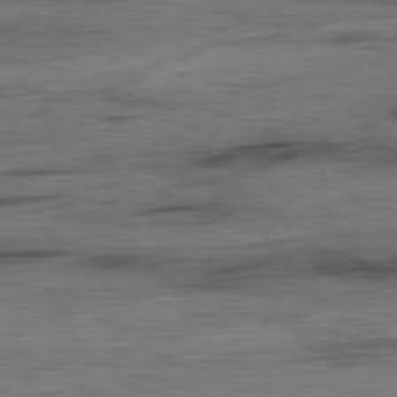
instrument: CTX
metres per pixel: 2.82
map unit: Ap
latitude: -81.8423
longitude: -79.8773
